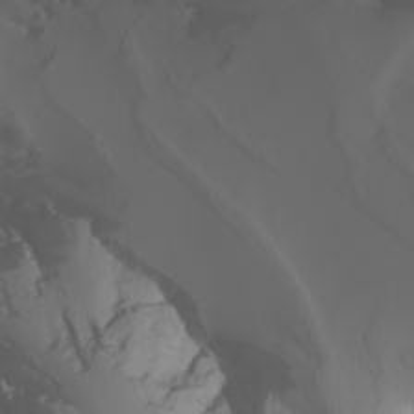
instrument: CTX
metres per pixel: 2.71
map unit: Nhu
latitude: -6.4440
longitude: -93.2915
